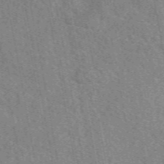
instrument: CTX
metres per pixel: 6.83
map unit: eAb
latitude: 50.1955
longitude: 115.5021
